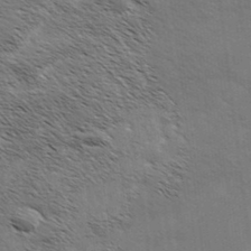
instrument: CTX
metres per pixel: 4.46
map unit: Hve
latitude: 31.5183
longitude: 149.8234
